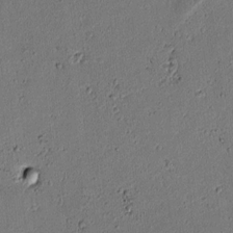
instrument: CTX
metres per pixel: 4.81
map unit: lAvf
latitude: 5.3671
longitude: 168.4818
